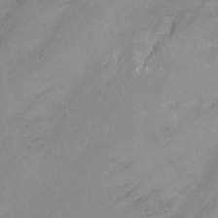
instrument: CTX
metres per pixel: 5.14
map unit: Ht
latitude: -9.5210
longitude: -23.6883
